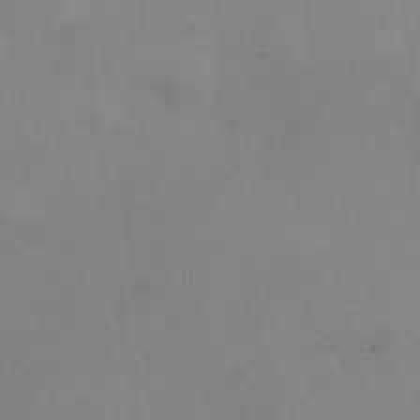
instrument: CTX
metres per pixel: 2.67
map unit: HNhu
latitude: 10.7057
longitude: 23.1242
